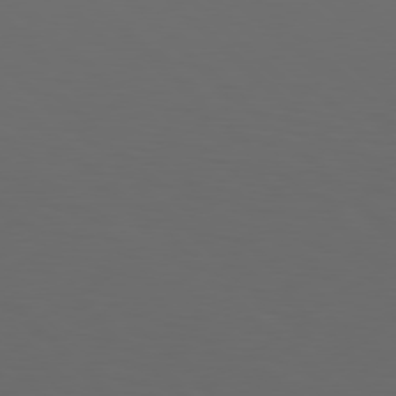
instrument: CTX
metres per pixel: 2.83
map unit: Hpe
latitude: 77.7638
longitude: -168.1956
